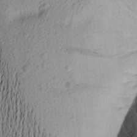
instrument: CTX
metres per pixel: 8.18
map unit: Aa
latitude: 18.0822
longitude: -145.2159
